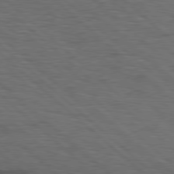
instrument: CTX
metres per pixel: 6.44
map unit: Hpe
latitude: 78.0444
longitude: -155.7450
